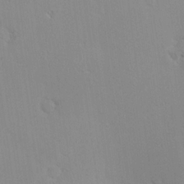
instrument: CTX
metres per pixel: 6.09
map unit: Nve
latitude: -9.1053
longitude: 174.1605
